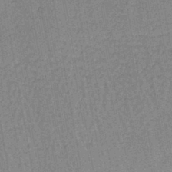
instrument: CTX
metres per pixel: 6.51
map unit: lHb
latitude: -42.0661
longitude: 63.0864
